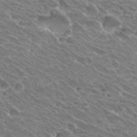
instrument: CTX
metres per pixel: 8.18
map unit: Hto
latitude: 30.8758
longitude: -42.6491
